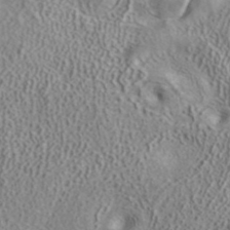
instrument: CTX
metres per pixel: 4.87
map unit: ANa
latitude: 40.8380
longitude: 15.0298
